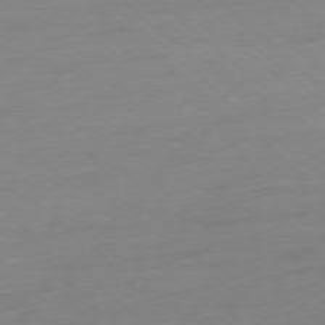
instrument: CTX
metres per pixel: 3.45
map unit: Ap
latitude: -77.8989
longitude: -77.1592
